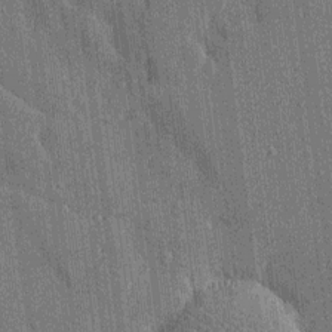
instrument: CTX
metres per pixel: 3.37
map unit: Htu
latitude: -8.3684
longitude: 176.6519
